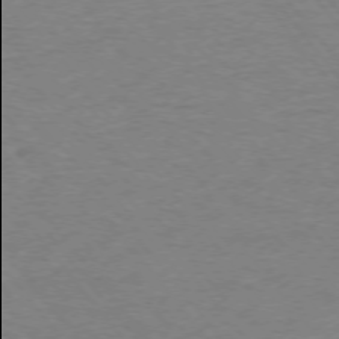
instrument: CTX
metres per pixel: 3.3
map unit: Ap
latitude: -75.7478
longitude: -81.9906
